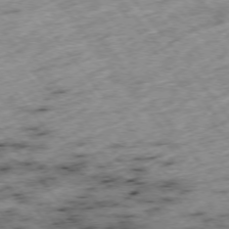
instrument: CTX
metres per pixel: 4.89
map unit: Hpe
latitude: -75.5588
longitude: -21.4427
